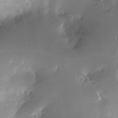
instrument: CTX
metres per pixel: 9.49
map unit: Nhe
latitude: -31.8422
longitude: -117.5371
